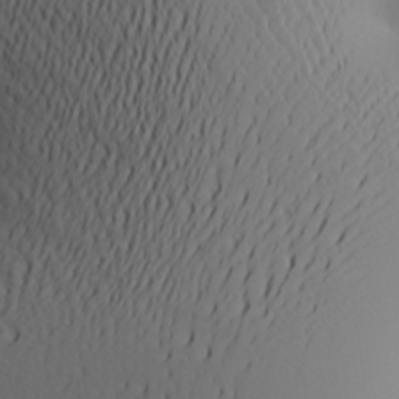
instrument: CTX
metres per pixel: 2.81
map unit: Aa
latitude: 22.5924
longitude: -146.0444
